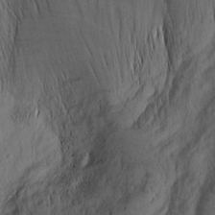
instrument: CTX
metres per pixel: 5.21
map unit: Nhu
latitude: -4.9352
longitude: -152.4979
